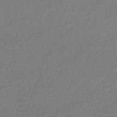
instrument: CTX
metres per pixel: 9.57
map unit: HNhu
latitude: -43.2187
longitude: 98.0094
